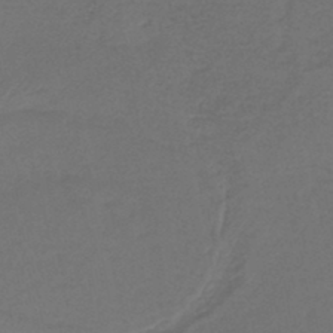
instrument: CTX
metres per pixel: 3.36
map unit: lHb
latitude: -43.6721
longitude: 76.5952
